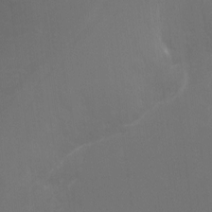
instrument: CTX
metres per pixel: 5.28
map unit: Nhu
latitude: -8.5007
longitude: -45.2159
